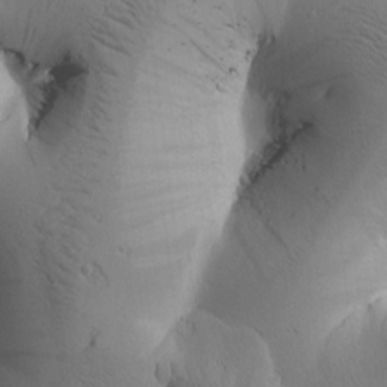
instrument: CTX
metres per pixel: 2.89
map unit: Htu
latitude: 1.2915
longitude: 175.1620
